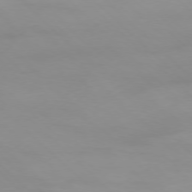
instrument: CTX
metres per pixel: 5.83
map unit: Hpe
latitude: -77.5588
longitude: 11.7289
